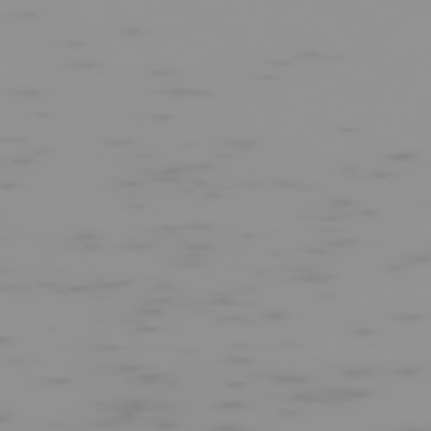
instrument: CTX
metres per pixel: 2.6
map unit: Hpe
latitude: -75.0487
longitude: 6.7463
